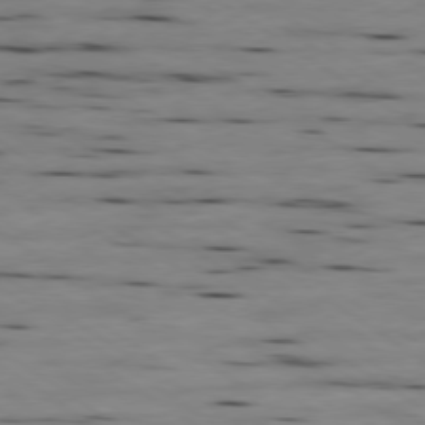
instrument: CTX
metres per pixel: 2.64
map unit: Ap
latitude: -79.7099
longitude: -101.3104
